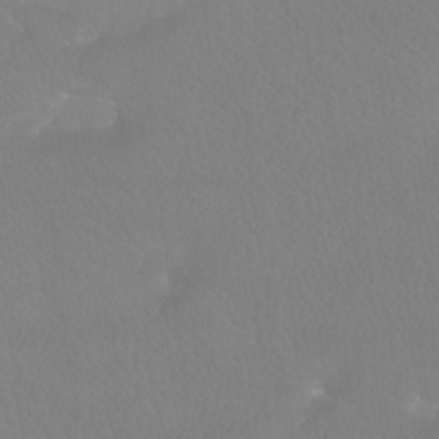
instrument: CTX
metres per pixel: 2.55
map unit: Ht
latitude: -8.0472
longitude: -33.6694
